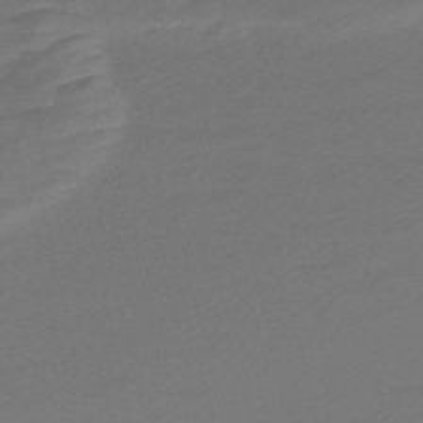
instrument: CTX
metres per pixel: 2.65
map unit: Nve
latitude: -58.0094
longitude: 65.8612
